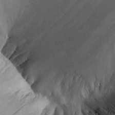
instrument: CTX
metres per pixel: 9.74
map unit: Aa
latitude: 25.8583
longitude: -129.4237
